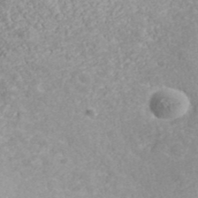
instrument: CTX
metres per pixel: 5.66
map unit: ANa
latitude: 40.3278
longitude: 21.5021
